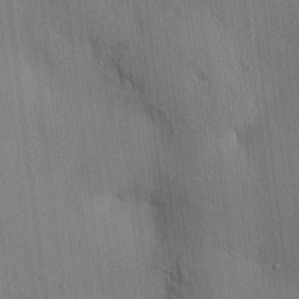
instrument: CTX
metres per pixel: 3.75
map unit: HNhu
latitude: 13.1592
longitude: 10.0283
